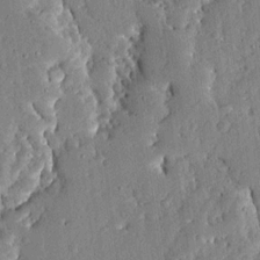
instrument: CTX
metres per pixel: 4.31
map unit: Ave
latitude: 13.1403
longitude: -137.0270
